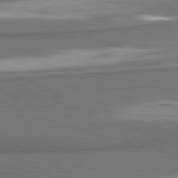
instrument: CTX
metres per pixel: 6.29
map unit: lApd
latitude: 81.4993
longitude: 175.7666
